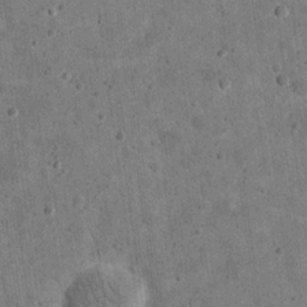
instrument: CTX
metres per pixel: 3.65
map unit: eHh
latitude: 20.9892
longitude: -63.4427
